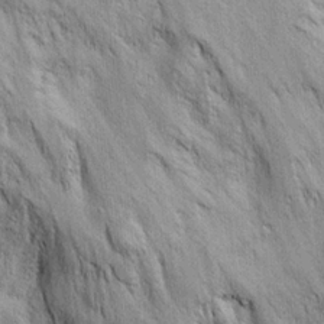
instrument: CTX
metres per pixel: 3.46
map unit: Ave
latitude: 23.3859
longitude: -133.5749
